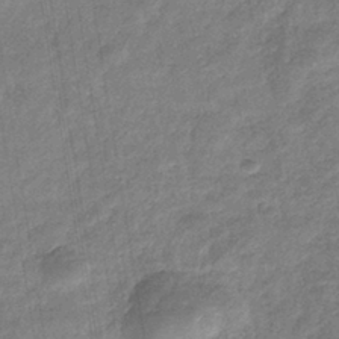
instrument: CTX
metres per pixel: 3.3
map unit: eHb
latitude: -37.6532
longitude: 79.9556
